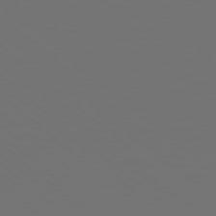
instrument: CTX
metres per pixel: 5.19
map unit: Hpe
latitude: 78.2523
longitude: 174.3684
